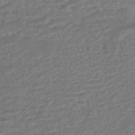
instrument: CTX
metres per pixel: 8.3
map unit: HNhu
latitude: -45.6911
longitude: 101.6532
